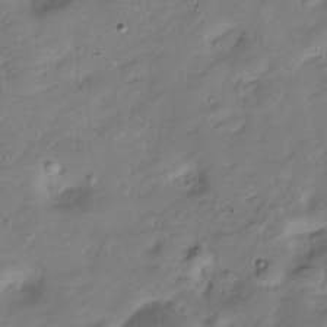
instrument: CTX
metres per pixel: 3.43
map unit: Hve
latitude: -30.6329
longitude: 90.1984
